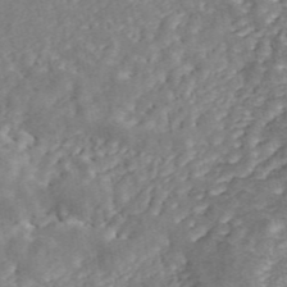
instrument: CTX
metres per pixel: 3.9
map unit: ANa
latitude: 45.5749
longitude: 24.9919
